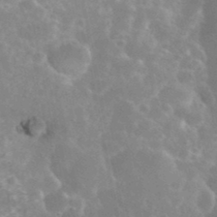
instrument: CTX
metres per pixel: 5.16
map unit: eHh
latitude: 35.8016
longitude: -59.4426
